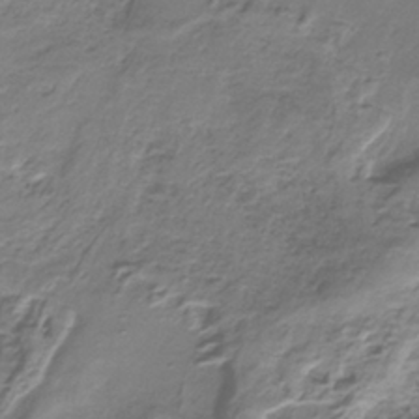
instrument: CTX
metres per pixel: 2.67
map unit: HNb
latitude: -34.3873
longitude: 58.0660
